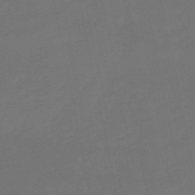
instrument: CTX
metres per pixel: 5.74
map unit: eHb
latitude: -50.6329
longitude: 78.8786
